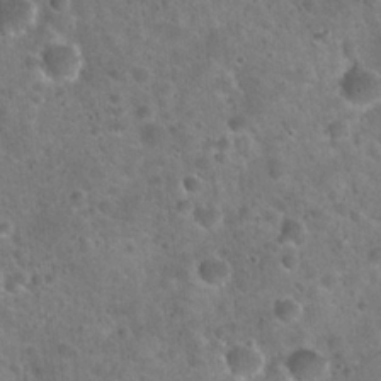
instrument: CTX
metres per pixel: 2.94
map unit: Hto
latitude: 21.8206
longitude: -53.1592
